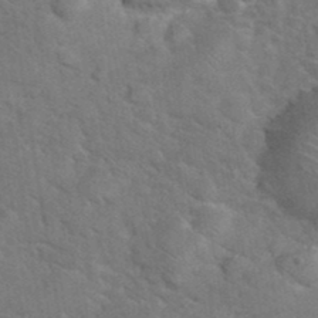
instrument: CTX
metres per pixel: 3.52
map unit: eHh
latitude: 37.8395
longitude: -65.7261
